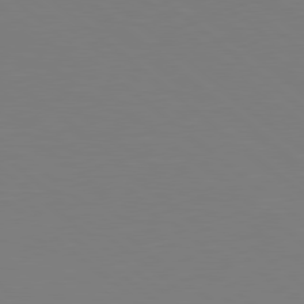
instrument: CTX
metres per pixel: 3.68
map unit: Hpe
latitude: 78.8947
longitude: -165.6883
